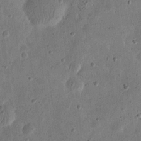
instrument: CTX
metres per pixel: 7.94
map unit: eHh
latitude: 21.6127
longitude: -69.1781
